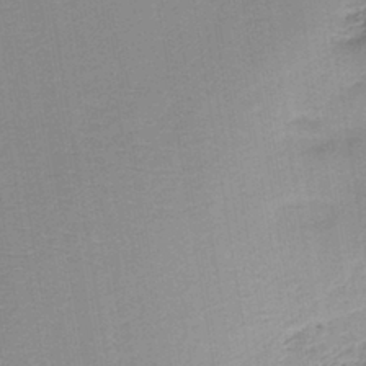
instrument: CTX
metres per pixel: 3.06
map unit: HNb
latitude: -40.0094
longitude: 50.4818
